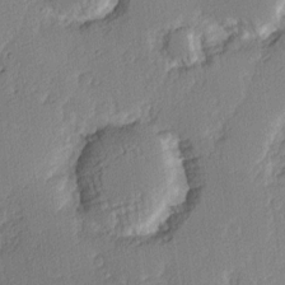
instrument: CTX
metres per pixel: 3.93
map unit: Hve
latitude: 2.8569
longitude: -121.4616
